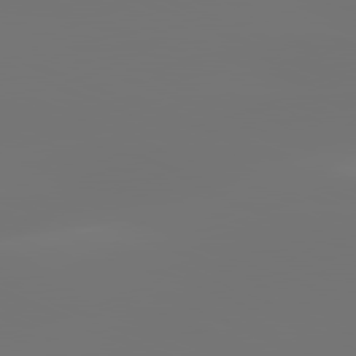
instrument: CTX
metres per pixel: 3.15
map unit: lApd
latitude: 81.7827
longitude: -153.4805
